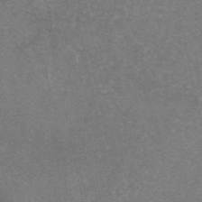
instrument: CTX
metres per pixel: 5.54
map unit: eAb
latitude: 47.5183
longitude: 104.6707
